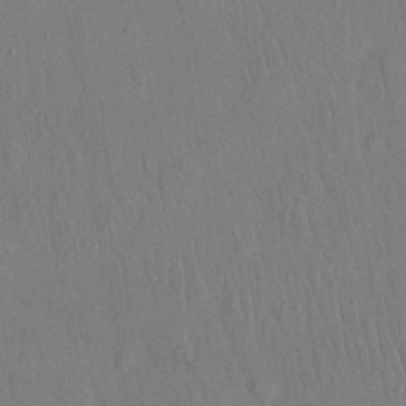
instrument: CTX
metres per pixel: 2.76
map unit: Nhu
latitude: 27.0836
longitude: -69.5182
